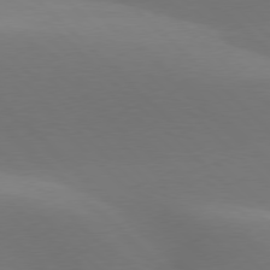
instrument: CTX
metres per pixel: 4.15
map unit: lApd
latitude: 77.5182
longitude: -51.3292
